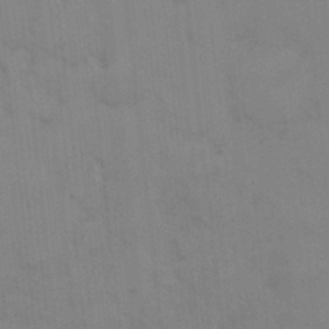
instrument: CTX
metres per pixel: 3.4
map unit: HNhu
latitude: 2.8947
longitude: 9.1998
